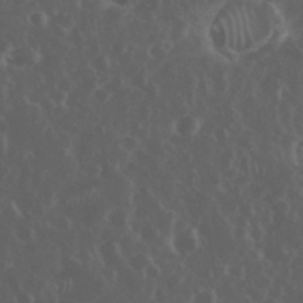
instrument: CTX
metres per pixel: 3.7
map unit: eHh
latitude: 34.2711
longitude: -59.4238
